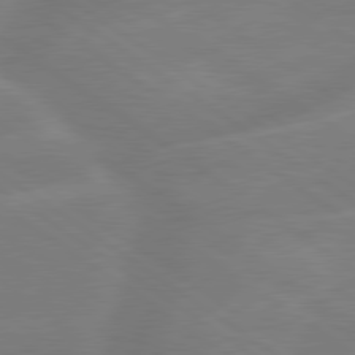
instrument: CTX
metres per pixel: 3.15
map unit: lApd
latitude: 79.6883
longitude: -141.9528
